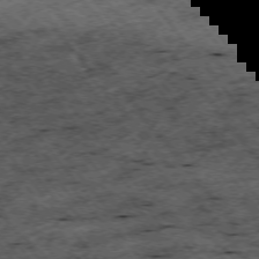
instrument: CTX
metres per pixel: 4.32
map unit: Hpe
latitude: -74.9731
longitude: 5.0675
